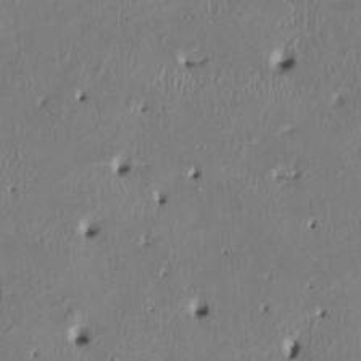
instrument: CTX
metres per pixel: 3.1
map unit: HNhu
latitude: 2.4223
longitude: -4.9703
